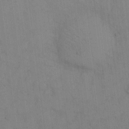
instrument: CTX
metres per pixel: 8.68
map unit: eHh
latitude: 13.6127
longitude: -62.4790
